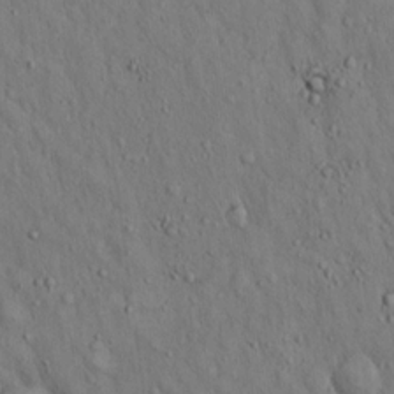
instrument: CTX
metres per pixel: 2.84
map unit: Hto
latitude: 14.8191
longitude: -58.2145
